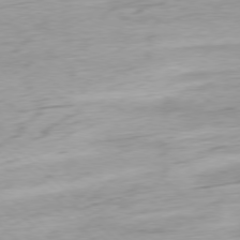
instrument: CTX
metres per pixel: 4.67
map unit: Ap
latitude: -78.4062
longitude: -71.0458
